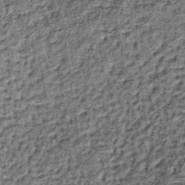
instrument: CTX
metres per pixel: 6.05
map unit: lHb
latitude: -38.1039
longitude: 66.4818
